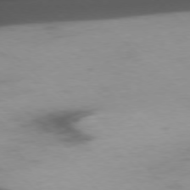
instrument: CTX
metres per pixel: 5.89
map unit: Ap
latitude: -77.8422
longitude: -90.3845
